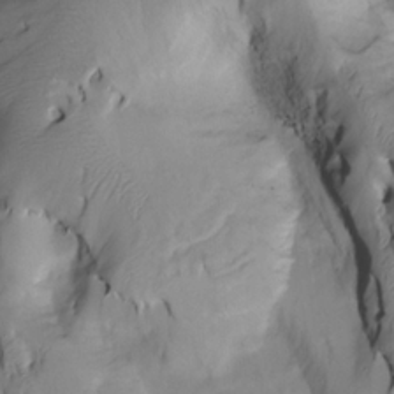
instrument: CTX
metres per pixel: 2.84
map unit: Htu
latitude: -4.2172
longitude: 150.1416
